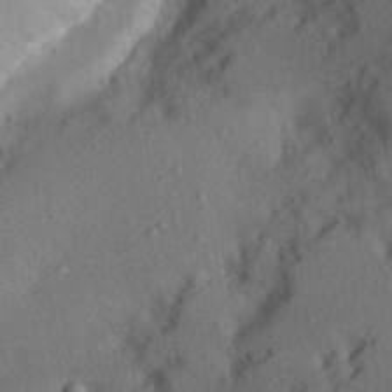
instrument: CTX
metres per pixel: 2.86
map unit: Aa
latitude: 28.8002
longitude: -145.7827
